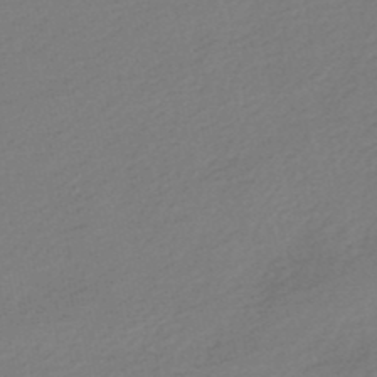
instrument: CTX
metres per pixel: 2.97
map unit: HNb
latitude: -48.7841
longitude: 57.9556
